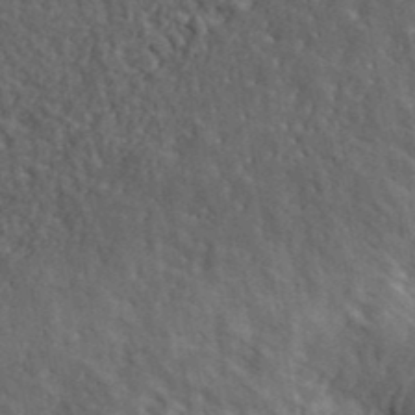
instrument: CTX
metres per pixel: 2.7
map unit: lHvf
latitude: 40.3278
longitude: -87.5749
